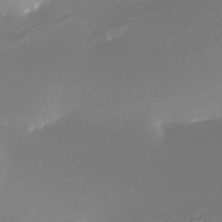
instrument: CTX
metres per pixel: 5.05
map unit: Nhe
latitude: -32.1039
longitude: -116.0633
